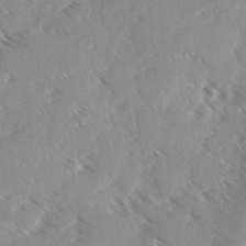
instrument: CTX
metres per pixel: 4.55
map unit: Ave
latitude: 0.6490
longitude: -111.1403
